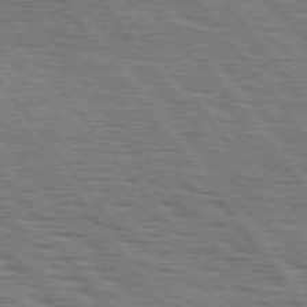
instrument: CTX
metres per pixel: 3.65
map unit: Hpe
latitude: 75.0270
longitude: -153.0459
